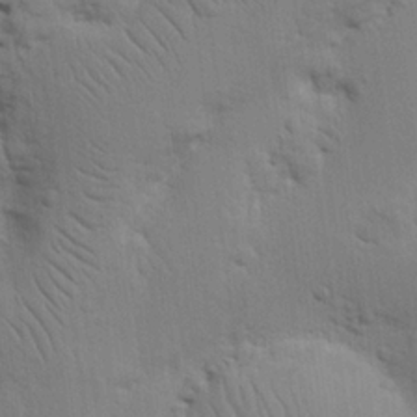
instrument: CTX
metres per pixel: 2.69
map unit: Nhu
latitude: 16.4412
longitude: -75.0836
